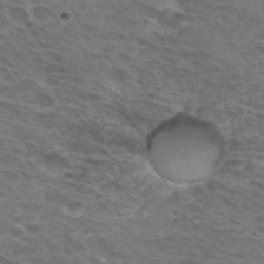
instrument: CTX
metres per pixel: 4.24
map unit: Hto
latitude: 32.5168
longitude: -45.3104
